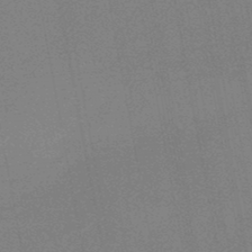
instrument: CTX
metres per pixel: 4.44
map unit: lHb
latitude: -46.3306
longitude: 57.9556
